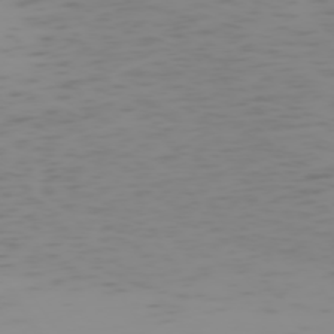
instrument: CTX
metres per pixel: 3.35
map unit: Hpe
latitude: -74.5196
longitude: 7.5588
